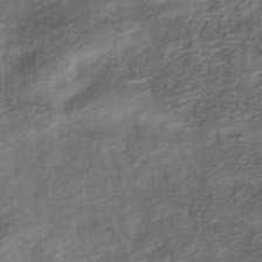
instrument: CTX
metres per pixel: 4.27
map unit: eHb
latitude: -34.1228
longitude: 79.3320
